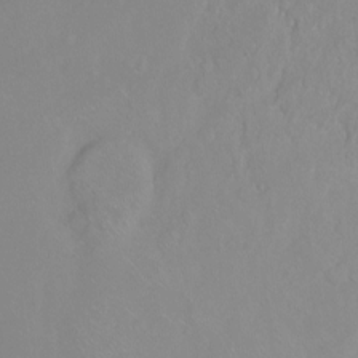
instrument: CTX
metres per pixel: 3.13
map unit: Ht
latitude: -15.1431
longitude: -42.8947
